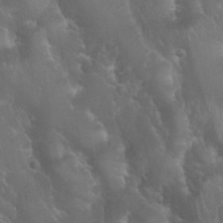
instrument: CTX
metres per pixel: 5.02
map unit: Nhu
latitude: 28.7435
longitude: -66.2900
